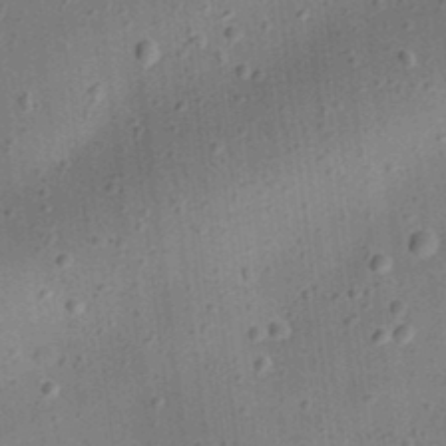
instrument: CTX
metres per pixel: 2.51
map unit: eHh
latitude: 24.8191
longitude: -70.9514
